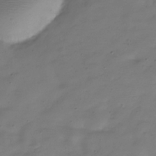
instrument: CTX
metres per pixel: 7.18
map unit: Hve
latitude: -31.6911
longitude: 90.9920
